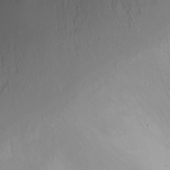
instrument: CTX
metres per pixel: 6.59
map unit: Ht
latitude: 1.2348
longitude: -36.4979
